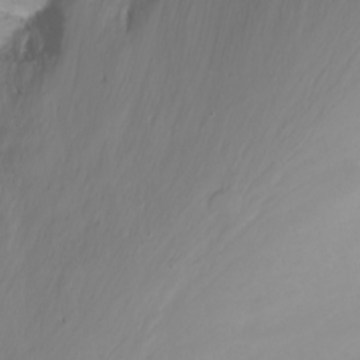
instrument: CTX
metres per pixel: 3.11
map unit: Nhu
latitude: -11.6911
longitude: -63.8584
